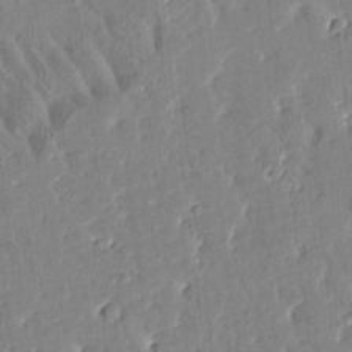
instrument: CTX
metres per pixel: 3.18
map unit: Htu
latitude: -2.1794
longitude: 174.8785
